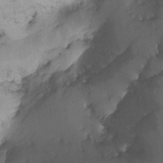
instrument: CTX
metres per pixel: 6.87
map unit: Nhu
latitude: -6.5762
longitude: -66.6112
